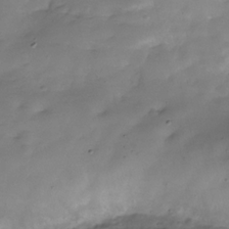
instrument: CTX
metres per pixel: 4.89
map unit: Hve
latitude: -30.0472
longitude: 91.3321
